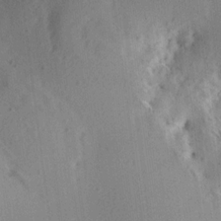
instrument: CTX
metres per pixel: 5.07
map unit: Aa
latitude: 12.8947
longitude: -143.5938
